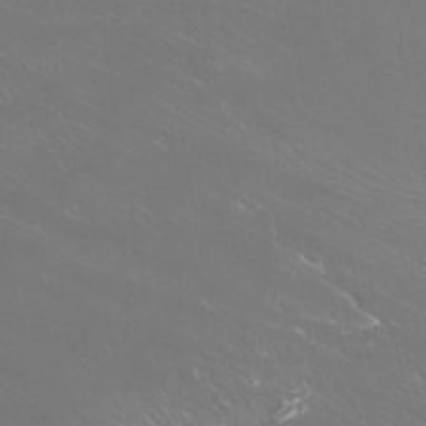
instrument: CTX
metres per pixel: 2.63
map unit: Htu
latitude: -5.6155
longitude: -72.8758
